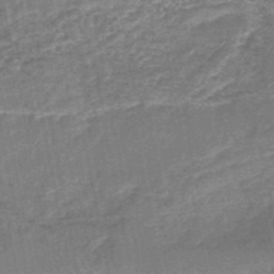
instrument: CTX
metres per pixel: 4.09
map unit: HNb
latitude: -48.2551
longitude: -39.3104
